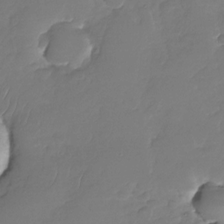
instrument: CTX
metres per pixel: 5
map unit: Nhu
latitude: -29.3510
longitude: -61.5371
